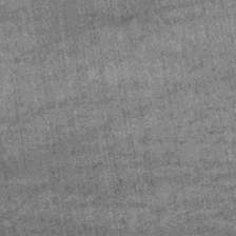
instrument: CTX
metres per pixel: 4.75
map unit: lHb
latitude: -39.8989
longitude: 66.4629
